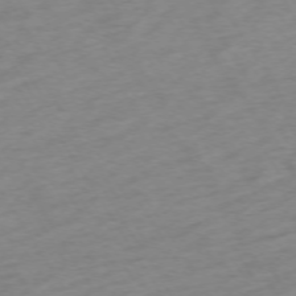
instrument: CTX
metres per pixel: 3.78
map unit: Ap
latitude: -73.4832
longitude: -68.8380
